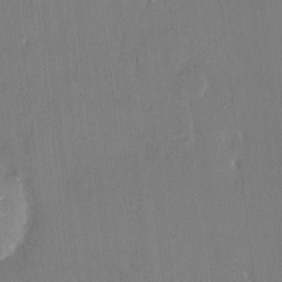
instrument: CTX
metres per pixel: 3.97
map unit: HNhu
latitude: 7.2915
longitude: 3.7477
